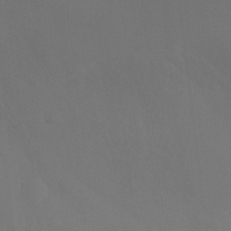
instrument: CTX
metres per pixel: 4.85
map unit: Ht
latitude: -15.8234
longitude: -50.2522
